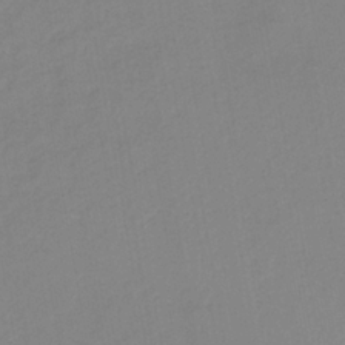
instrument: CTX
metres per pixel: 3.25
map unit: HNb
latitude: -35.2565
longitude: 51.6722
